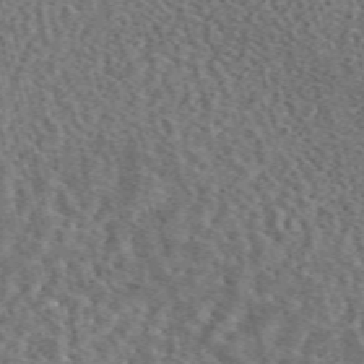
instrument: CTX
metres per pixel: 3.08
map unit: eAb
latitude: 44.9136
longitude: 111.5777
